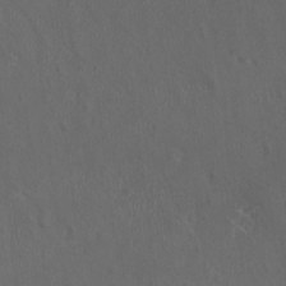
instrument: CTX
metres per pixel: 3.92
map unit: eHh
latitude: -2.4628
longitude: 19.4643
